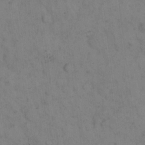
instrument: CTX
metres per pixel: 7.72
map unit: eHh
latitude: 18.4034
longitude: -63.7072
